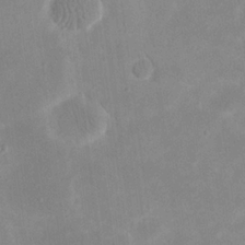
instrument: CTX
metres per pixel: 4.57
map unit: eHh
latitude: 19.9528
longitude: -70.6490
